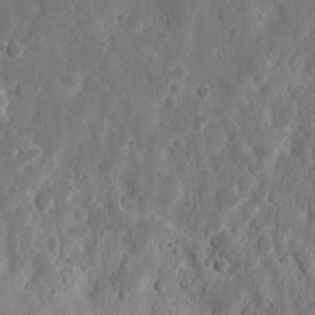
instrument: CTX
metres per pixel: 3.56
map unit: Nhu
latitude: 13.2726
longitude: -73.1404
